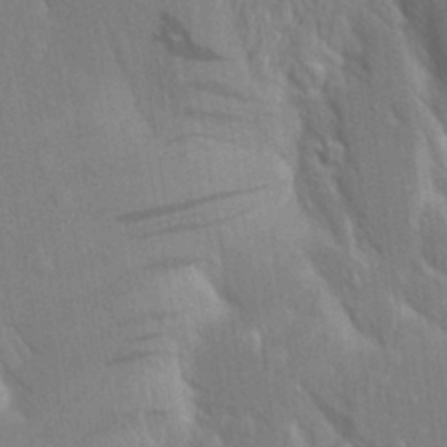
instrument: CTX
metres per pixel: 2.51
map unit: Aa
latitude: 18.6112
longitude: -149.3860
